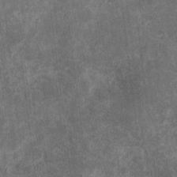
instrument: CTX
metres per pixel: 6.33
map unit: eHh
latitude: 4.7057
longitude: -71.6505
